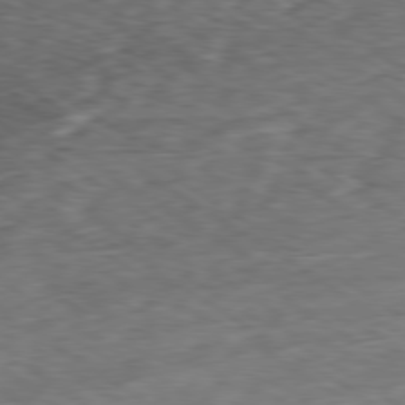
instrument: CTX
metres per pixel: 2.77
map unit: Ap
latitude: -80.0850
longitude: -72.5357
